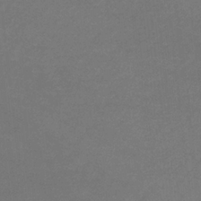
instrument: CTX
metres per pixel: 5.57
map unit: eHb
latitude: -33.0298
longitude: 69.5777
